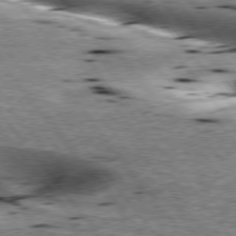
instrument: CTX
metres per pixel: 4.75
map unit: lApd
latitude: 76.3467
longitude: -60.2333
